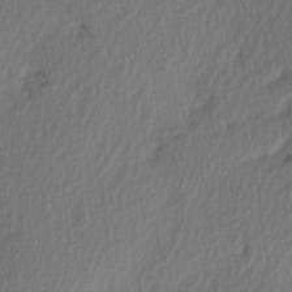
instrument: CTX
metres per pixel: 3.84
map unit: Ave
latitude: 2.6868
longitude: -110.4979
